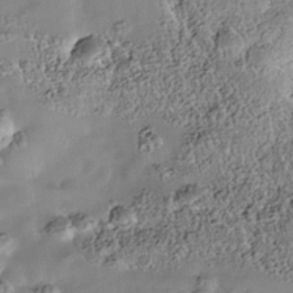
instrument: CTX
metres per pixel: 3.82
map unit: Nhe
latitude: -39.5777
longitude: -117.2348
